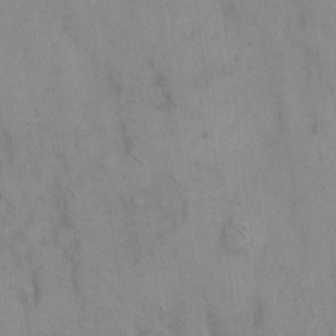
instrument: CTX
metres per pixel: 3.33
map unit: eHh
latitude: 8.2712
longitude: -63.0648
